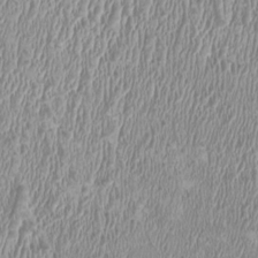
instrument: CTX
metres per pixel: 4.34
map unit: HNhu
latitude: 2.3278
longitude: -2.6679
